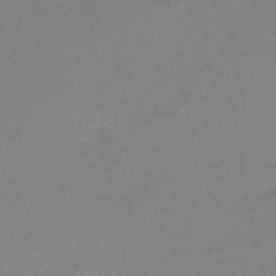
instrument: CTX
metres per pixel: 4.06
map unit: HNb
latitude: -45.9367
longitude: -35.5749
